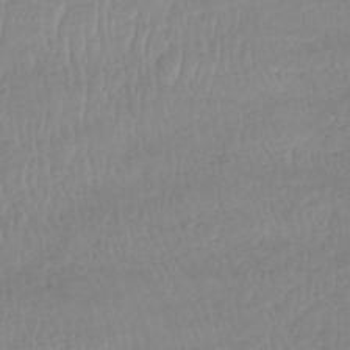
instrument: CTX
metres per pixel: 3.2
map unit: HNhu
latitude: -48.0661
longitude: 30.4629
